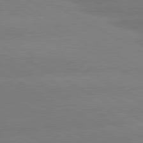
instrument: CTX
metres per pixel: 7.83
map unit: lApd
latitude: 80.7435
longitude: -150.0822
